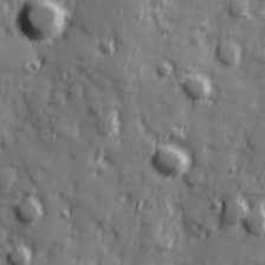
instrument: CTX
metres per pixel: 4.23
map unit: Hve
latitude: 25.3670
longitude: 146.8975
